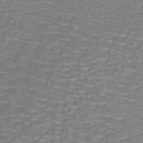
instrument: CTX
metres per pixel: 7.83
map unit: lHb
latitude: -40.1417
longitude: 58.4628
